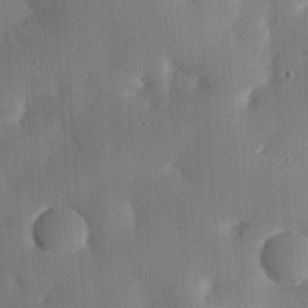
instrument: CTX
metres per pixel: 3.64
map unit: eHh
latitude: 30.4034
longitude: -81.9528
